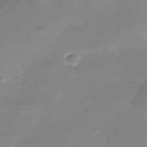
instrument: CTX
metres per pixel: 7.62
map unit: Nhe
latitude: -36.1039
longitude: -90.4223
